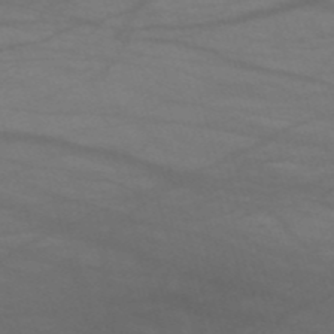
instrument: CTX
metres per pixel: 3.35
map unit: HNb
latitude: -53.6532
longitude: -49.7450
